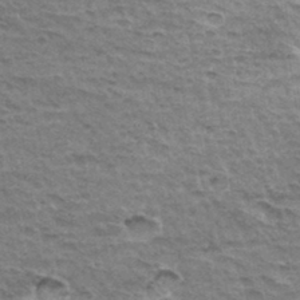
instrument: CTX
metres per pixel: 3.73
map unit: Hto
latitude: 34.4979
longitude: -45.4048
